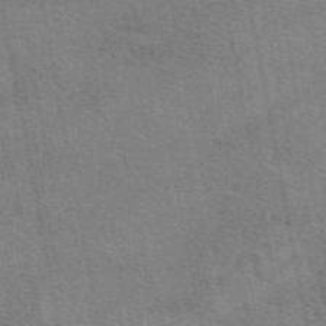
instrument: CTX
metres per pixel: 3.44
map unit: eAb
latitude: 48.7813
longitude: 114.8786
